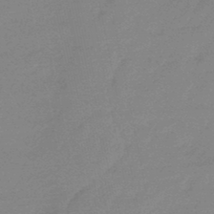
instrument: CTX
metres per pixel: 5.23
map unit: eHb
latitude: -45.9556
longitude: 86.8786
